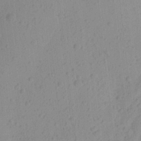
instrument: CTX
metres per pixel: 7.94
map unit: Ave
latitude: 21.8773
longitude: -137.7261
